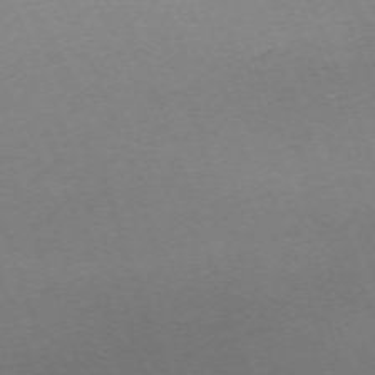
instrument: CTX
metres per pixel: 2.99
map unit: Nhu
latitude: -68.1416
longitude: 37.8044
